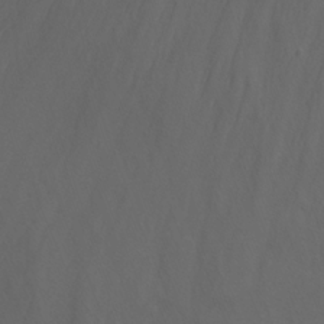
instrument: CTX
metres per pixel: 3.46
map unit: Nhu
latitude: -15.7667
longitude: -55.5371
